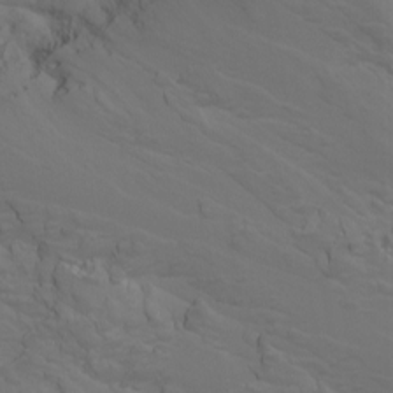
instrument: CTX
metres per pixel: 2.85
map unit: Nhu
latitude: -5.0486
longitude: -72.8947
